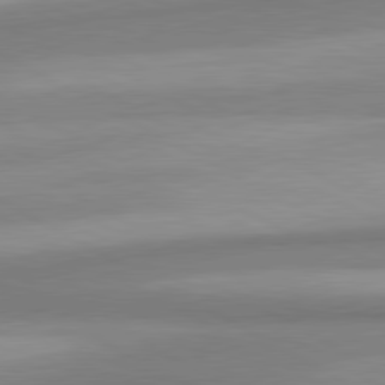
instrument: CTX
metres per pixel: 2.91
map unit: lApd
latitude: 80.5168
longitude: 176.6519
